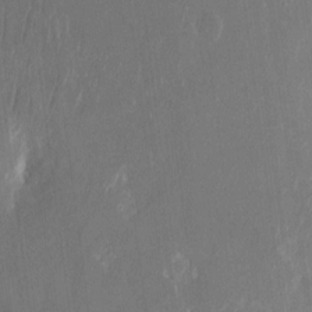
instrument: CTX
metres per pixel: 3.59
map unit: eHh
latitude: 11.0648
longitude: -71.5560
